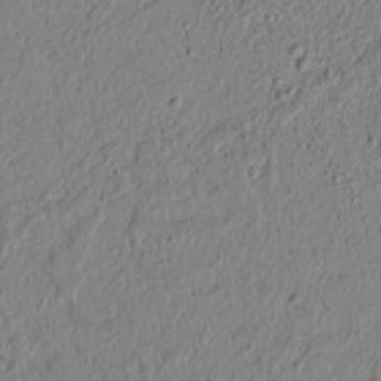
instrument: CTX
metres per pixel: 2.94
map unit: lAvf
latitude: 6.1200
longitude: 166.9542
